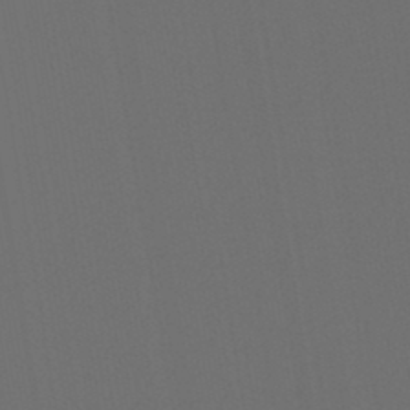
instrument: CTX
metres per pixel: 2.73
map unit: lHb
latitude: -46.1417
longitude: 74.6330
